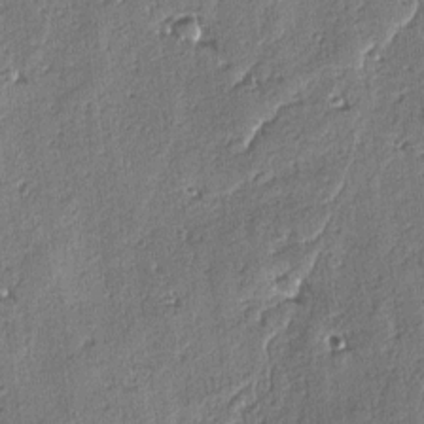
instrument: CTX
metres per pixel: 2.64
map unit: lAvf
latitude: -4.5384
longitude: -112.7246
